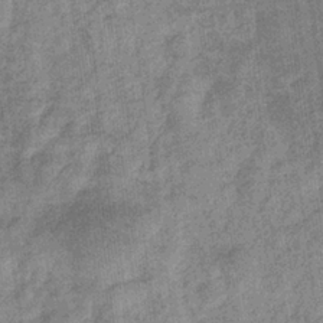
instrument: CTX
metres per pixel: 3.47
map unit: eHb
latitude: -36.6329
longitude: 80.2551
